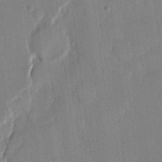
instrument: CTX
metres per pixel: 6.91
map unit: eHh
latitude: 13.7450
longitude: -69.4427
